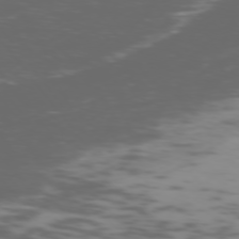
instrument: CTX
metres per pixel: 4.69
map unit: Ap
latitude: -75.4833
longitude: -67.8394
